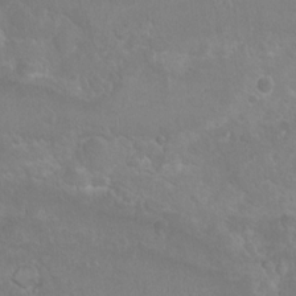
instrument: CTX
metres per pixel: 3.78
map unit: Nhu
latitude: 7.0647
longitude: -19.9528
